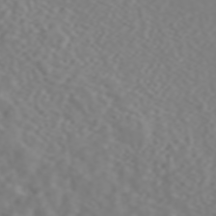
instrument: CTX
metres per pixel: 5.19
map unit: ANa
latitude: 44.5923
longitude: 22.1039
